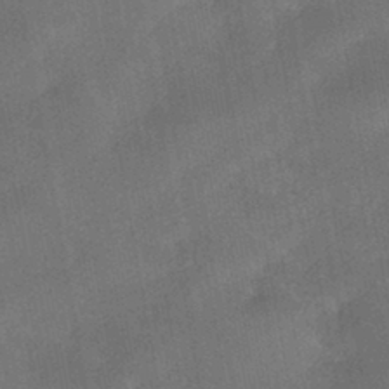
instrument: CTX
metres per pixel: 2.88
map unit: HNhu
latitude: -42.8596
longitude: 91.9745
